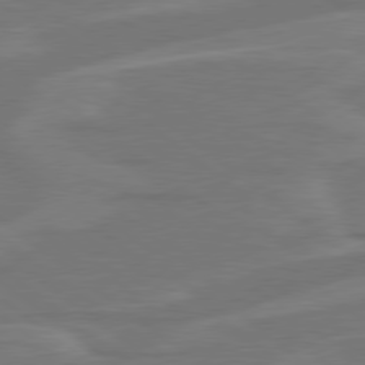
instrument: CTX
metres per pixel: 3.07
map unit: Hpe
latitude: 78.5546
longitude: -126.7813
